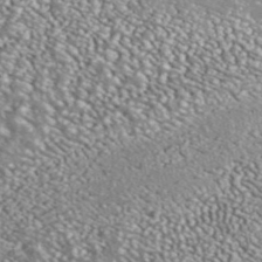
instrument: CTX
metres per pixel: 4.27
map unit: ANa
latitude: 41.9528
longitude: 26.2172
